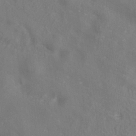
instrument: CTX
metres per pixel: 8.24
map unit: ANa
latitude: -36.3873
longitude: 95.4832
